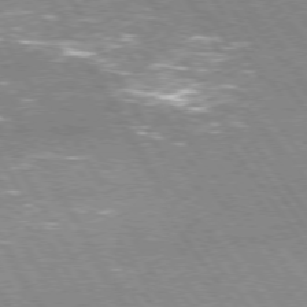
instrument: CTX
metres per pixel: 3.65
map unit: Hpe
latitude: 74.2712
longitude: -141.3292
